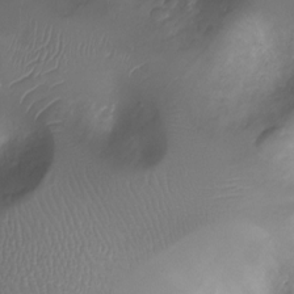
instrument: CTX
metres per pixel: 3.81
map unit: Ht
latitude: -7.5966
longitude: -18.5734
